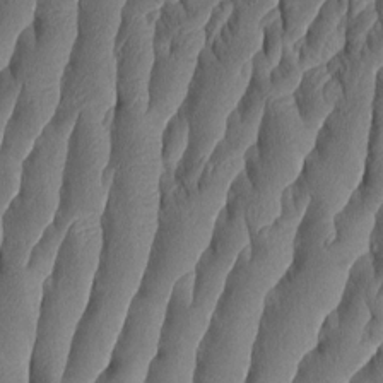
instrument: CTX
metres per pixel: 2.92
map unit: Aa
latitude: 8.7246
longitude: -130.9514
